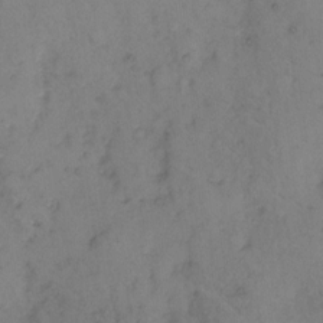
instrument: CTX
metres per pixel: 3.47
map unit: eHh
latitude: 9.8017
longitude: -62.4979
